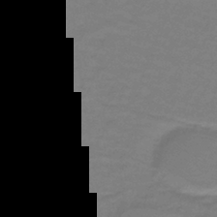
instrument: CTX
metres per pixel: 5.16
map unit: lHb
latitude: -42.8030
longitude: 56.1795
